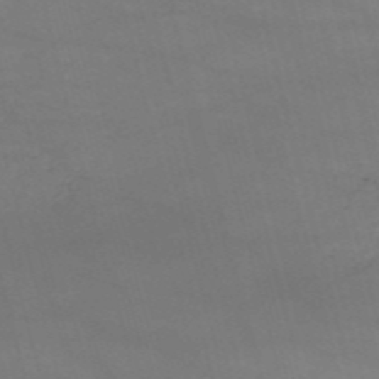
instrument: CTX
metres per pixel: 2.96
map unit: HNb
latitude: -53.1053
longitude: -37.6316
